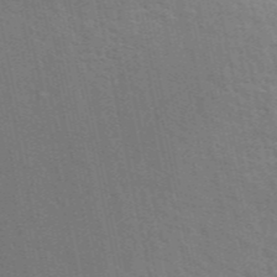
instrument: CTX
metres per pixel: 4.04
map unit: ANa
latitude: 48.4790
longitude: -75.8583
